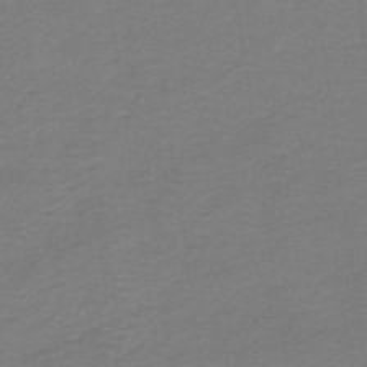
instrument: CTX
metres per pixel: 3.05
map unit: HNb
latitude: -43.6154
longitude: 52.5762
